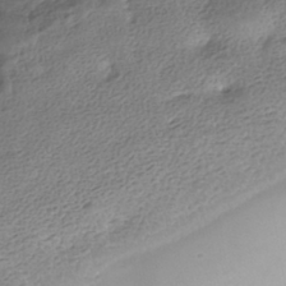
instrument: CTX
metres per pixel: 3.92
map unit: Nhe
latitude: -42.1038
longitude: -111.2159
